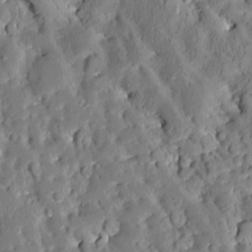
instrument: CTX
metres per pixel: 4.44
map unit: Htu
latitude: -3.2564
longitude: 174.5195
